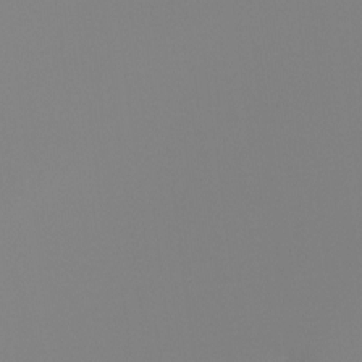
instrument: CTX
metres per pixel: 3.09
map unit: Nhu
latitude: -8.6707
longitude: -51.7260
